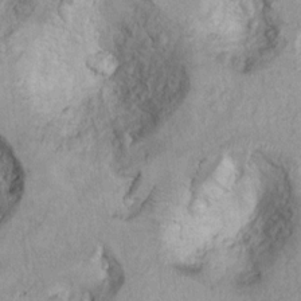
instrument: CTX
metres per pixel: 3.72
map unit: Ht
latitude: 9.2159
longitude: -31.8395
